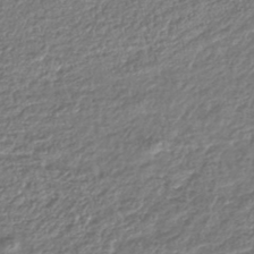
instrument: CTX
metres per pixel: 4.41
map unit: lHb
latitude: -43.6343
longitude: 68.6140
